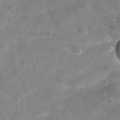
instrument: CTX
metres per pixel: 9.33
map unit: Hve
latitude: -31.4832
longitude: 92.9731
